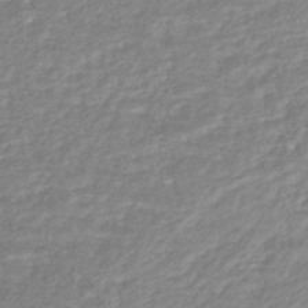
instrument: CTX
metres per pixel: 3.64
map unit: HNhu
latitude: -45.3510
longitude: 98.2739
